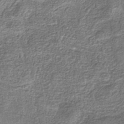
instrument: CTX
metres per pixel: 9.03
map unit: eHb
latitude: -33.6722
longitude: 76.1228
